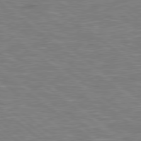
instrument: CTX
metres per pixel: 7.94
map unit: Hpe
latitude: 78.6869
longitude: 179.1242
